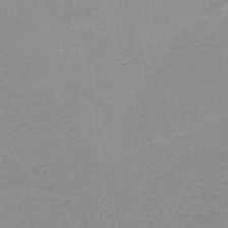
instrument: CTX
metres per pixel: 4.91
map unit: HNb
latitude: -35.6533
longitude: 51.8233
